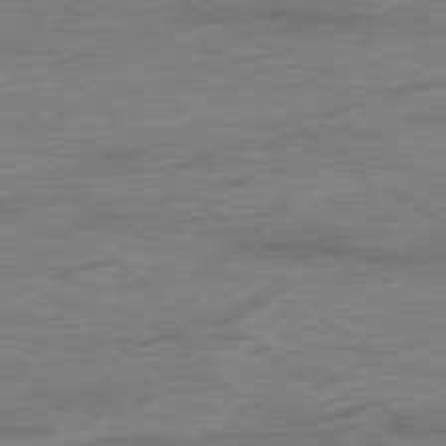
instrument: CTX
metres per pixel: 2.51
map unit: Ap
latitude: -79.6721
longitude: -83.4993
